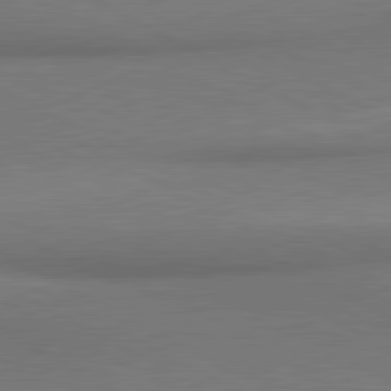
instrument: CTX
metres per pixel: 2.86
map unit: lApd
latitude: 80.9325
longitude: 163.3698
